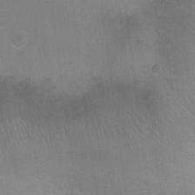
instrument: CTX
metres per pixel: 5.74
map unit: Ht
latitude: -3.7666
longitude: -17.3860
